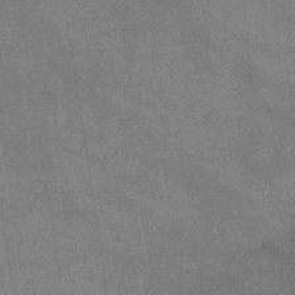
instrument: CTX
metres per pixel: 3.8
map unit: lHb
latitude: -40.2550
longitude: 75.6533
